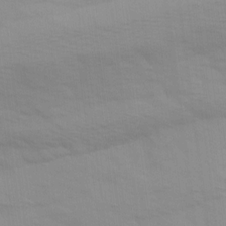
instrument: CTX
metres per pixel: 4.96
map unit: Ave
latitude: 14.3468
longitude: -103.9150
